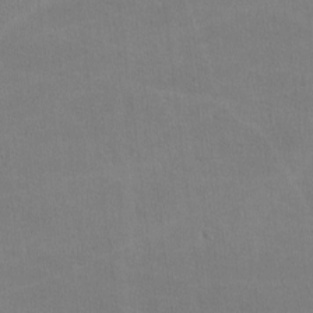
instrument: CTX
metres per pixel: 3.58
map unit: lHvf
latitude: -11.7289
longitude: -101.8206
